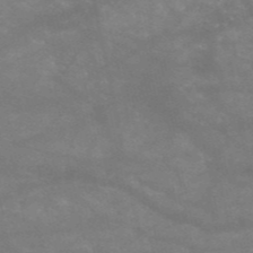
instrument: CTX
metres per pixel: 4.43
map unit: HNb
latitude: -53.6532
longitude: -41.5749
